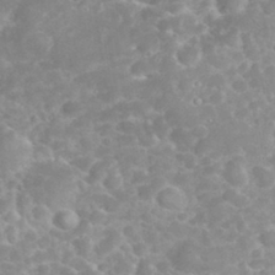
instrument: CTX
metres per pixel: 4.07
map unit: eHh
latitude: 32.4034
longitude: -61.1970
